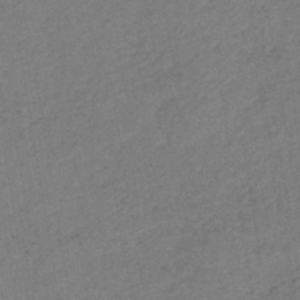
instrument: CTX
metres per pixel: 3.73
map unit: lHb
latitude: -39.7856
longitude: 72.6140
